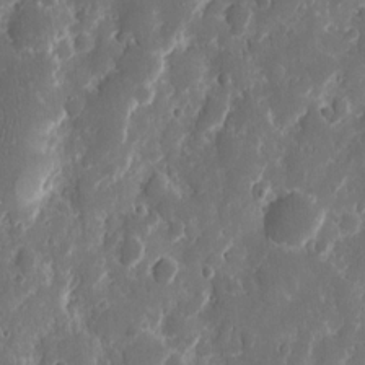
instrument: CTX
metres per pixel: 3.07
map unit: eHh
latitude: 11.7450
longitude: -72.1578
